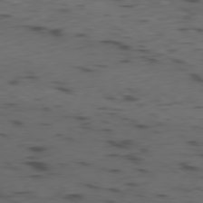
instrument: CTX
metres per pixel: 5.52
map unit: Ap
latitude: -79.5588
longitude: -61.8016
